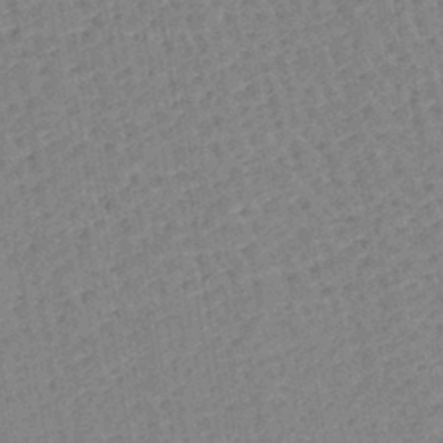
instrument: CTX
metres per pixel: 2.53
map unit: lHb
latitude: -40.1606
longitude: 62.8597
